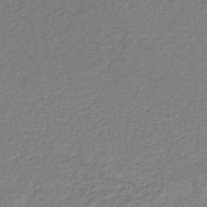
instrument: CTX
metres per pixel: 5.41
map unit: lHb
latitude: -42.6896
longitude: 62.4062
